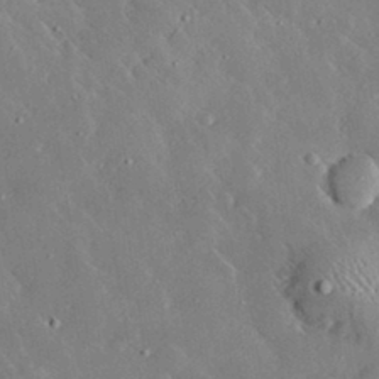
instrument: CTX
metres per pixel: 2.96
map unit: lHvf
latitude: 32.7435
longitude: -85.2348
